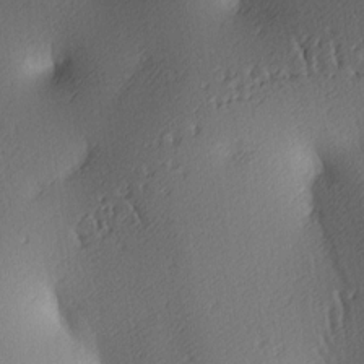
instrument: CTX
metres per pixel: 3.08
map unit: lAa
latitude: 4.1200
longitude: -116.4412
